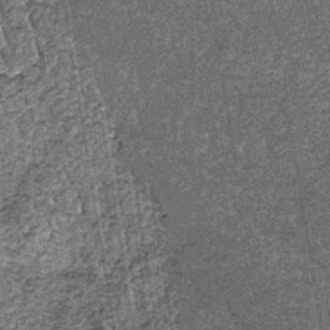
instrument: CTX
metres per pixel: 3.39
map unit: lHb
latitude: -39.9178
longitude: 65.7667
